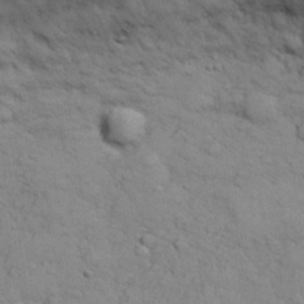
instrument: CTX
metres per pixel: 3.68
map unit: eHh
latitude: 29.8016
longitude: -69.9528
